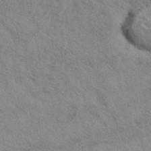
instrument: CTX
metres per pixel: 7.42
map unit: eAb
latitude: 40.0255
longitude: 112.2362
